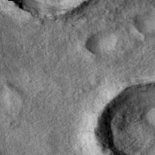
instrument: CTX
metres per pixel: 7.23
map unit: eAb
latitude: 37.5749
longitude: 109.1242
